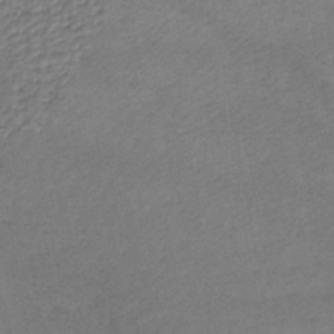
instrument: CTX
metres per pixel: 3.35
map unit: lHb
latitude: -45.5021
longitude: 62.0472
